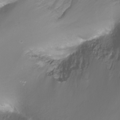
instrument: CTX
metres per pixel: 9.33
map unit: Nhu
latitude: -7.4643
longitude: -71.8961
